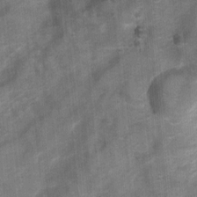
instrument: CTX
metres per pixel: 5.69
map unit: Nhu
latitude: 6.5924
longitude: -23.1025
